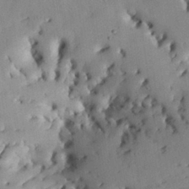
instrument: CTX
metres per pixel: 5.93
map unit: Nhu
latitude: 27.5560
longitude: -71.7261
